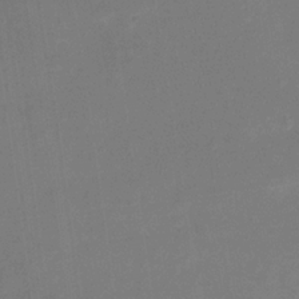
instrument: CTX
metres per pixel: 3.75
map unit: Nhu
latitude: -16.8408
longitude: -56.5923
